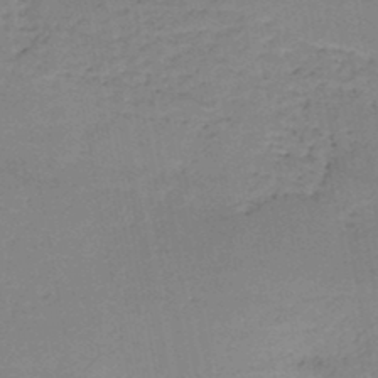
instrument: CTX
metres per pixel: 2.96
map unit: HNb
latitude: -48.0094
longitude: -39.8961
